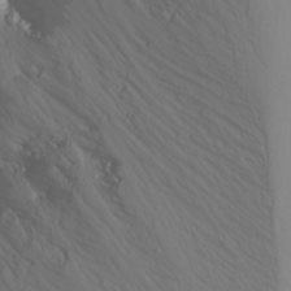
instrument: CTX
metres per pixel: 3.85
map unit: Nhu
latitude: -5.6155
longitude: -69.6694
